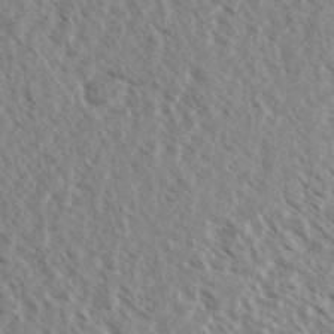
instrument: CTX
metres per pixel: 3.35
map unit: eHh
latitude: 34.1011
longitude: -140.6301
